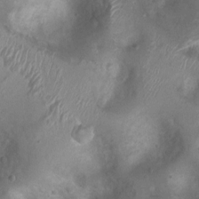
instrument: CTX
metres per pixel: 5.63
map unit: Ht
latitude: 3.4993
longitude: -19.5749
